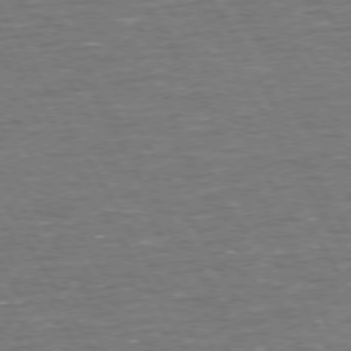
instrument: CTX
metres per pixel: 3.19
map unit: Hpe
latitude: 72.7247
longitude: -123.1214
